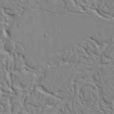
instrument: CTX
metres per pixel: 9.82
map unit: Ht
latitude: 8.0822
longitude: -76.4979
